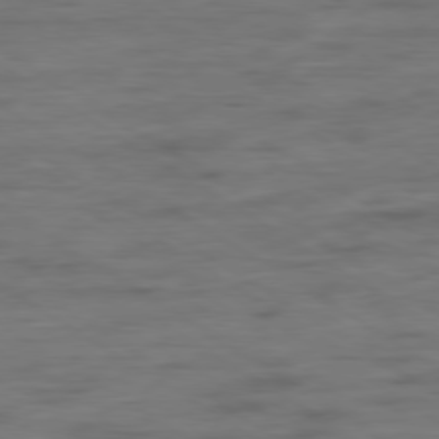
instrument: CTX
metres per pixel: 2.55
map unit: Hpe
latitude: -79.3320
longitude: -21.5371
